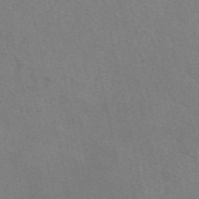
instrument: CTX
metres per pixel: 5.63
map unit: eAb
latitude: 51.1403
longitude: 109.1431
